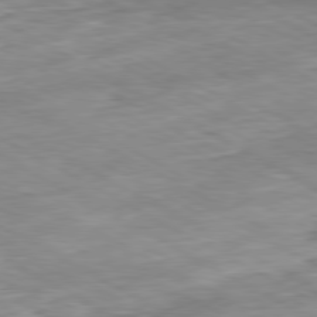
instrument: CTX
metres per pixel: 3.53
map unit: Ap
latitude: -80.6708
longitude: -81.1403
